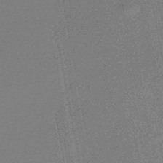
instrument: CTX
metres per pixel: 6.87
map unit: HNhu
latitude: -48.6897
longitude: 99.0297
